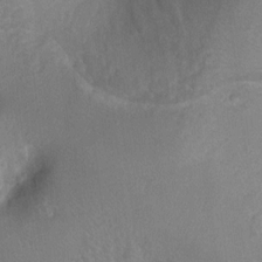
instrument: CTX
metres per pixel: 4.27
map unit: Ht
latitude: -3.6154
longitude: -26.6113
